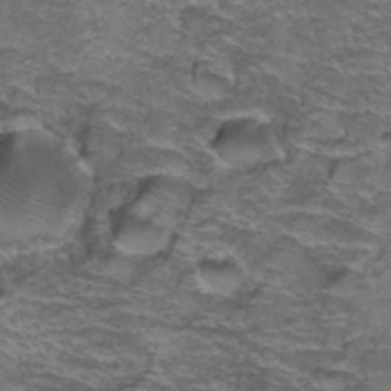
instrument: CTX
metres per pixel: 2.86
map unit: Hto
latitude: 38.3467
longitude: -42.1200
